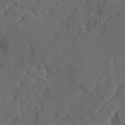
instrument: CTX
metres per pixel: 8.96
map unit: Ave
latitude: 22.6301
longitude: -131.1970
